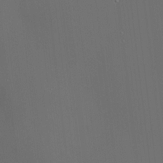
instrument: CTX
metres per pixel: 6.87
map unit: HNhu
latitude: 10.4412
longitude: 10.2928
